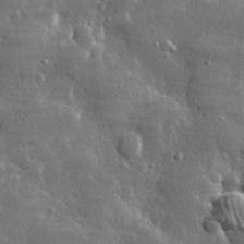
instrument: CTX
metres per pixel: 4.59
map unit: lHvf
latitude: 32.6868
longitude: -90.6302
